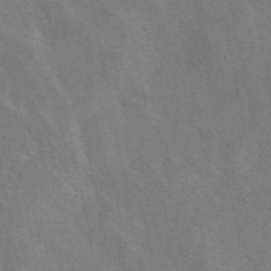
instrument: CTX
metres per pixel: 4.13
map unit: eAb
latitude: 49.7072
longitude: 118.3684
